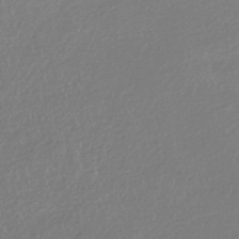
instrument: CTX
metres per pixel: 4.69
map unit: HNhu
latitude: -41.4832
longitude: 94.9352
